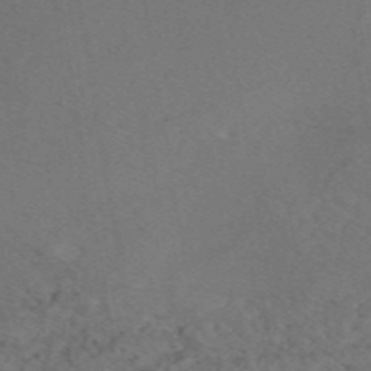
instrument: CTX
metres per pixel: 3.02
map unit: eAb
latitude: 47.7261
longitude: 111.2565
